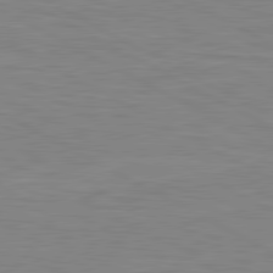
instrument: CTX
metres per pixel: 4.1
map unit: lApd
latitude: 80.7246
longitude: 171.1053
